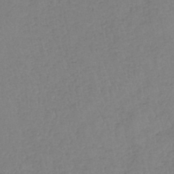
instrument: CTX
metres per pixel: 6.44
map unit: lHb
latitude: -40.8975
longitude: 61.7856
